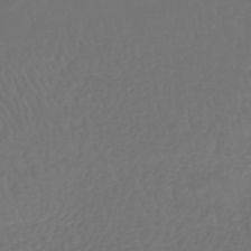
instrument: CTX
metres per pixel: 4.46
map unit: lHb
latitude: -43.4643
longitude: 64.9920
